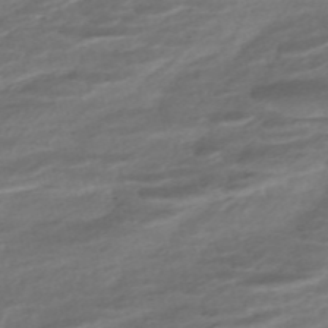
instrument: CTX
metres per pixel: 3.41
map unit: ANa
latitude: -45.2376
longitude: 104.9730
